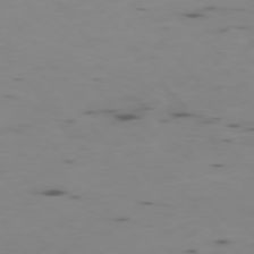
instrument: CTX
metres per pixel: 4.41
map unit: Ap
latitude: -76.0472
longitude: -67.3103
